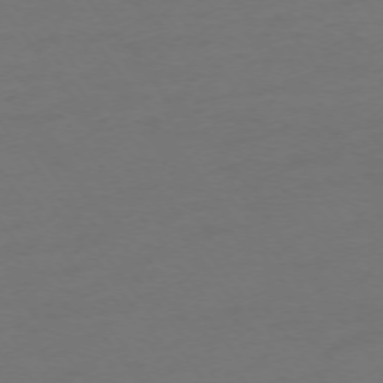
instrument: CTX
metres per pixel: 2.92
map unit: Ap
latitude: -74.6897
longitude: -72.3657
